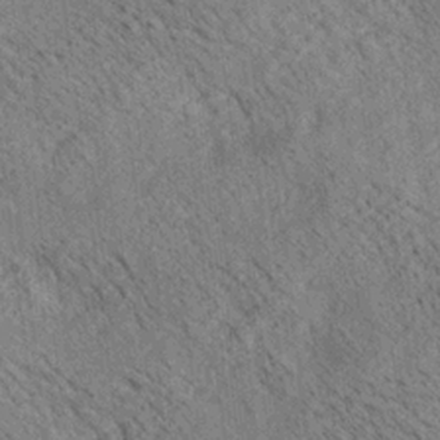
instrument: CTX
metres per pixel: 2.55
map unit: lAa
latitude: 20.1578
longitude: -139.8583
